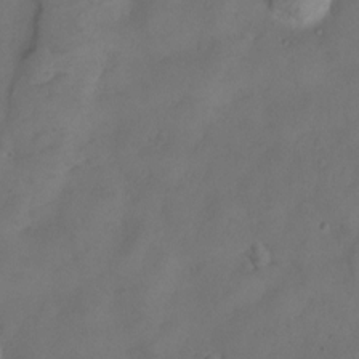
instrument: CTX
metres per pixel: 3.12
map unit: Ht
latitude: 0.5168
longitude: -35.0080
